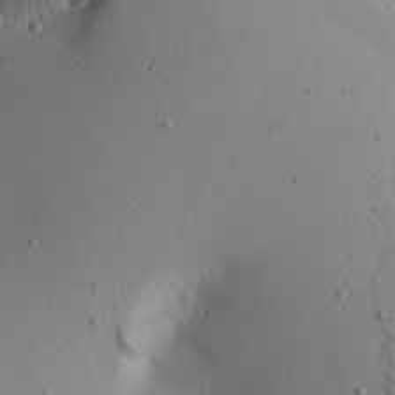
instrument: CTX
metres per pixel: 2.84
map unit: Aa
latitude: 22.4223
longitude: -144.2711
